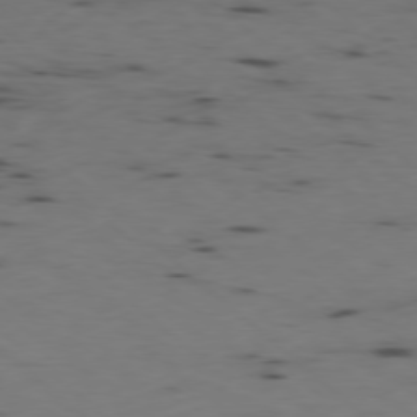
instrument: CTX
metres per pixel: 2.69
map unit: Ap
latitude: -78.1416
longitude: -74.6491
